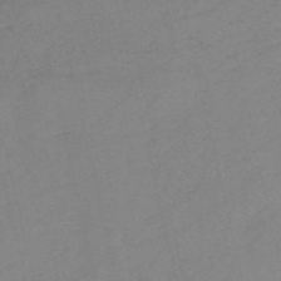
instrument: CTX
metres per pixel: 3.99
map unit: HNb
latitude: -54.4062
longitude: -41.8583
